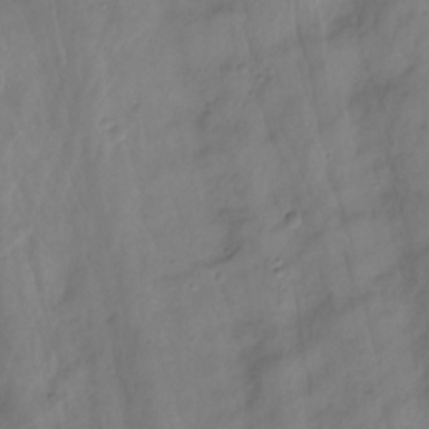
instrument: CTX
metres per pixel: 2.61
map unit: Hto
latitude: -8.5007
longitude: -44.5546
